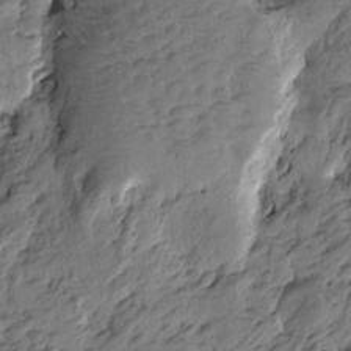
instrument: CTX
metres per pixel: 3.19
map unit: Htu
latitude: -5.0297
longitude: -177.1970
